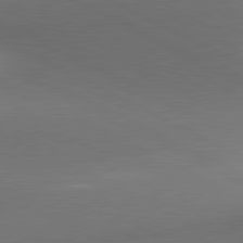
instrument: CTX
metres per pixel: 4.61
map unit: lApd
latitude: 81.1970
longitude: 135.0675
